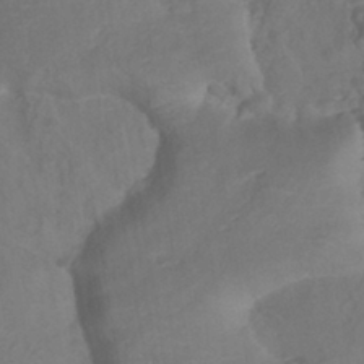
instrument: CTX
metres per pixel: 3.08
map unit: HNhu
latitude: -40.4251
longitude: 108.6329
